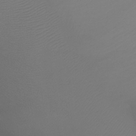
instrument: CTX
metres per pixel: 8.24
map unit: Ht
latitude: -7.3131
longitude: -30.1200
